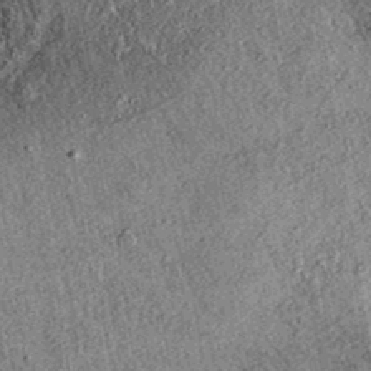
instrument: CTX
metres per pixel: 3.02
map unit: eAb
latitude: 37.0080
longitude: 108.0850
